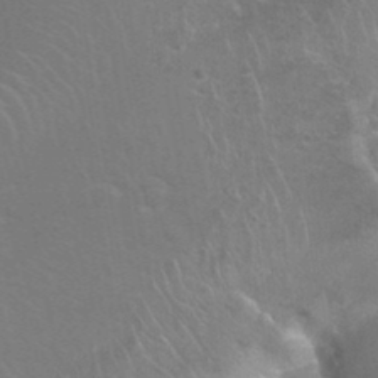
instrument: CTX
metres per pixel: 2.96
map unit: Nhu
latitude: 27.1781
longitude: -61.3481
